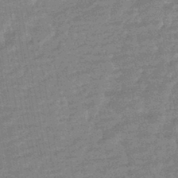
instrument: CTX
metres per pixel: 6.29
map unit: HNhu
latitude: -43.3509
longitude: 99.2754
